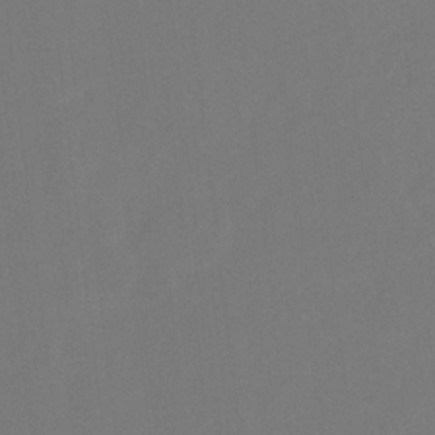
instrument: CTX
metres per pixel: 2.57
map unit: Hto
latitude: -6.6329
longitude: -48.4601
